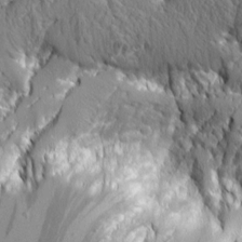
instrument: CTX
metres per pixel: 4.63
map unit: Aa
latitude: 7.5938
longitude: -129.1214
